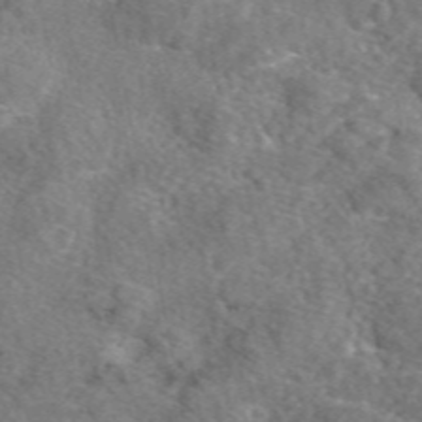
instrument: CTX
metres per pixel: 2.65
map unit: eAb
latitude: 48.1389
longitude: 110.4251
